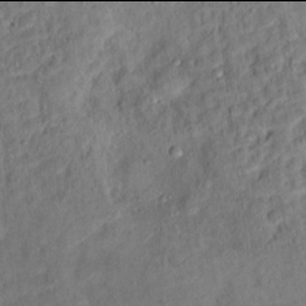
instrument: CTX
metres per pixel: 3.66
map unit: Ht
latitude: 13.9906
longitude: -39.5938
